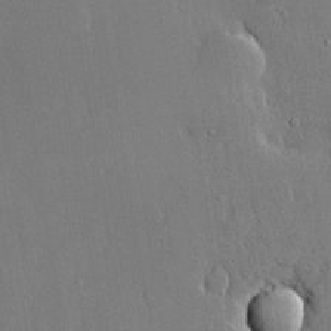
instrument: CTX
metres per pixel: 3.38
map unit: lHvf
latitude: 20.1956
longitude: 145.4266
